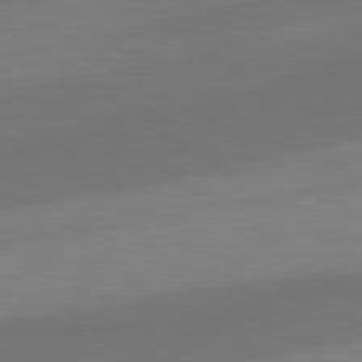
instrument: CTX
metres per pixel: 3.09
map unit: lApd
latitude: 80.8002
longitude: 160.5574
